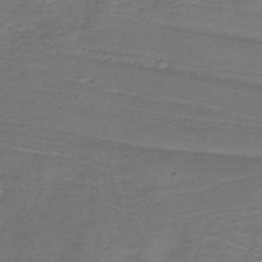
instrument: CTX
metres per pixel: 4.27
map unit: lHb
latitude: -38.0472
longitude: 58.0094
